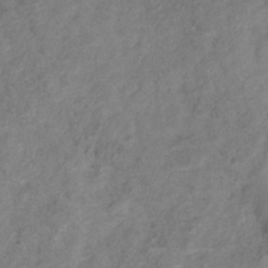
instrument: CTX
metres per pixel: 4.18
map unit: Hve
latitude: -33.8234
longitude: 89.6533
